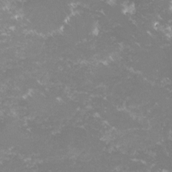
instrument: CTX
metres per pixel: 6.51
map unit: lHvf
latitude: -16.3496
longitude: -100.2523
